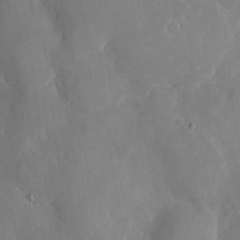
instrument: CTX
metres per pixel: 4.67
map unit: eHh
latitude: 5.5371
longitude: -70.1578
